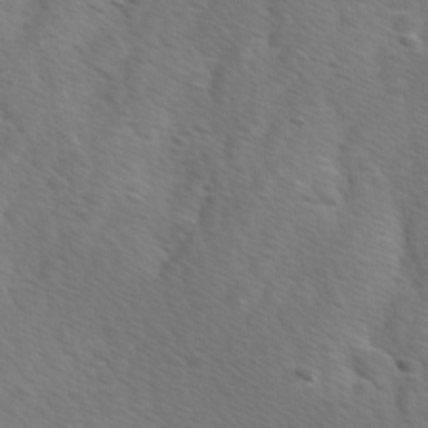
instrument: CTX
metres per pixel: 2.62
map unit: Ave
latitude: -0.1984
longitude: -112.9325
